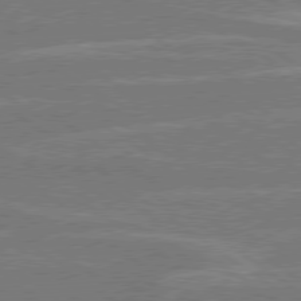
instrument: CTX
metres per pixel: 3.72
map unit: Hpe
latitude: 78.8002
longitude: -130.4979
